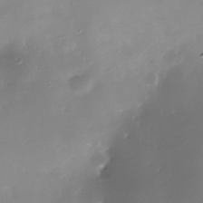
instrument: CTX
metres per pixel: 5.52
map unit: Nhe
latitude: -31.9178
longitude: -117.1781
